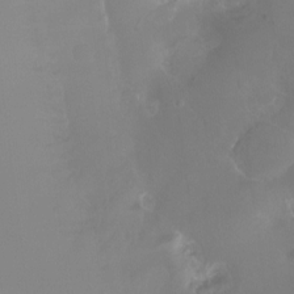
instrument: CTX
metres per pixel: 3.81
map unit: Hto
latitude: -13.9367
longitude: -43.0459
